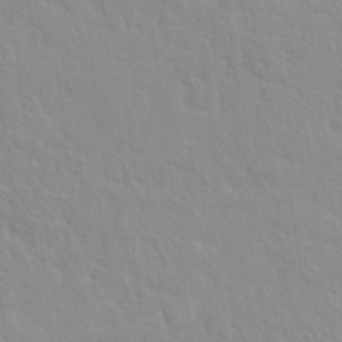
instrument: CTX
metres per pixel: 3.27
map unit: Hto
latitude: 16.2712
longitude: -39.4048
